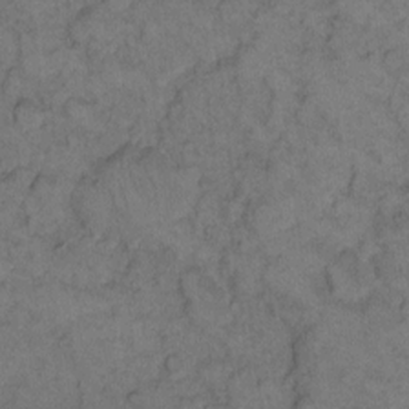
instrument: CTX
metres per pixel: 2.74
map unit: eHh
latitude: 12.0255
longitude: -63.7828
